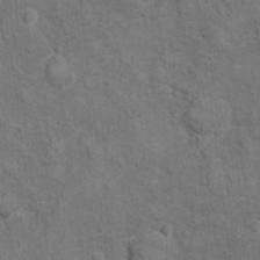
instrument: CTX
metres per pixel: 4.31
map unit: Hto
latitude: 10.1011
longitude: -36.8191
